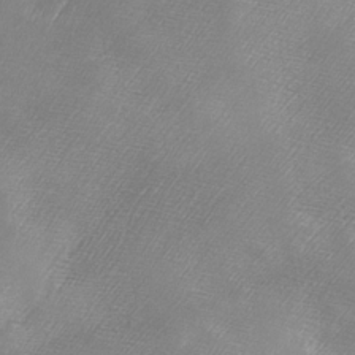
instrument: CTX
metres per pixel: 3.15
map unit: Ave
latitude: 10.1578
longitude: -106.2900
